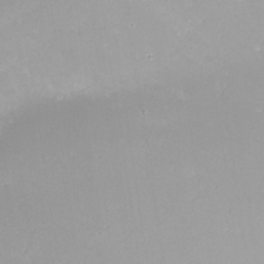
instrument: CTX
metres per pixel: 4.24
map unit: Nhe
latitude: -36.2172
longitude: -87.5938
